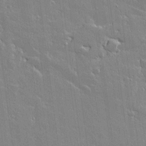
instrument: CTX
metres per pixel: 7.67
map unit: lAvf
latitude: 16.7813
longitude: -127.5938
